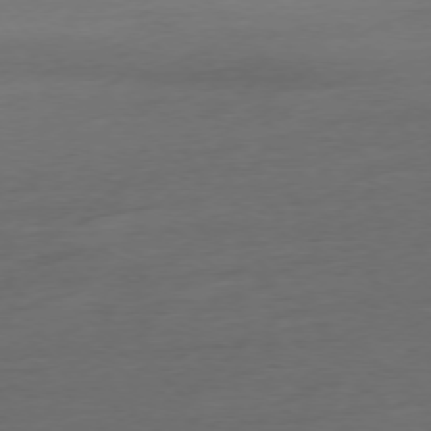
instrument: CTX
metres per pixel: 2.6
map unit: Hpe
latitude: -76.9164
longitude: -14.1578
